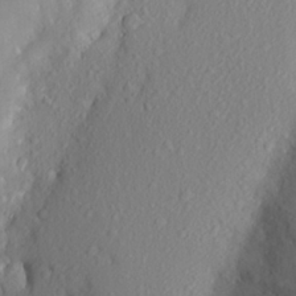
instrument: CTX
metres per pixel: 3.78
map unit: Aa
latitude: 24.2711
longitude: -147.5372
